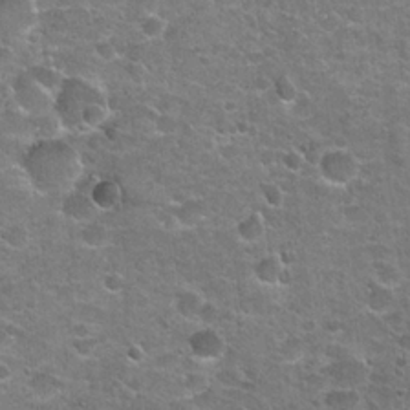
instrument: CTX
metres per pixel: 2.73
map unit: Hto
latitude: 21.0270
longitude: -48.8758
